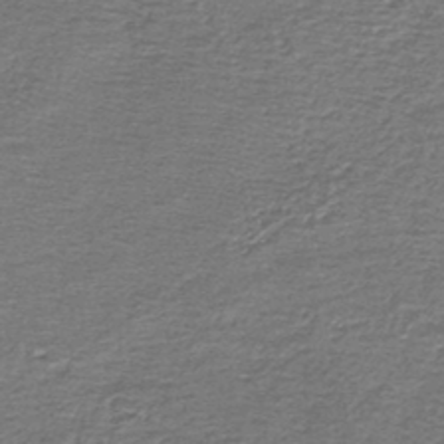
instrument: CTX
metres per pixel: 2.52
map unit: lHb
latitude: -45.1242
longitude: 57.6911
